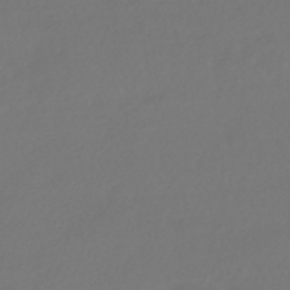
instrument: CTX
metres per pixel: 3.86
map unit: HNhu
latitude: -42.2361
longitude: 93.4454
